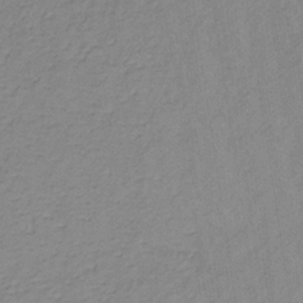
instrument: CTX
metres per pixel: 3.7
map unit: lHb
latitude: -35.4643
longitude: 71.8422
